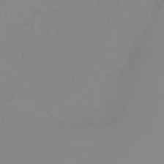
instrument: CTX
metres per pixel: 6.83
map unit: lHb
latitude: -48.8975
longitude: 74.5574
